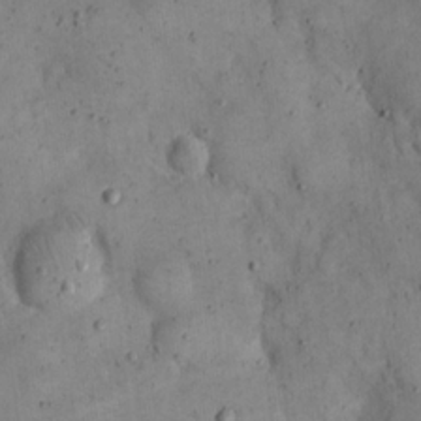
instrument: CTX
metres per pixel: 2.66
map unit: eHh
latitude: 20.3279
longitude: -61.1970
